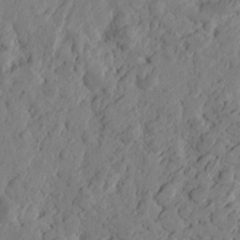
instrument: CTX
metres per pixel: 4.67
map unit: Htu
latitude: -2.1605
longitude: -178.5546
